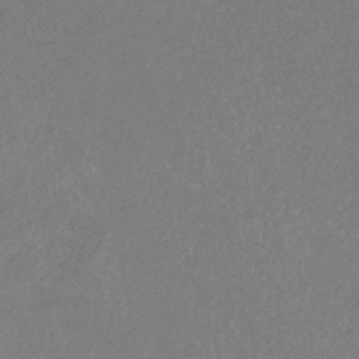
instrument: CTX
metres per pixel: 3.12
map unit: eHb
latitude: -38.6141
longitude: 76.9542
